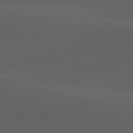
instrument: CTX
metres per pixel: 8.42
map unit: lApd
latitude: 80.1767
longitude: -90.1389
